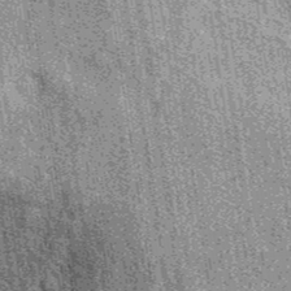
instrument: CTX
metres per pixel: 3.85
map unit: eAb
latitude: 38.9325
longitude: 107.5588
